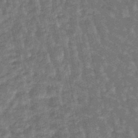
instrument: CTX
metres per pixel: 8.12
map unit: lHb
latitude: -47.3887
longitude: 78.5007
